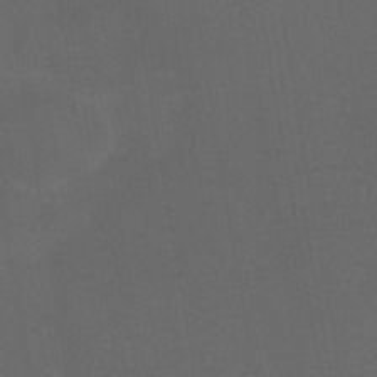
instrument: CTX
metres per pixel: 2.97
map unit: lHb
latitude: -44.8786
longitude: 72.8597
